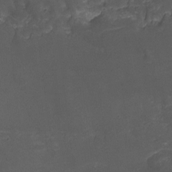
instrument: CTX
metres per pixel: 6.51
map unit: Nhu
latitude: -9.0486
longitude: -42.8758
